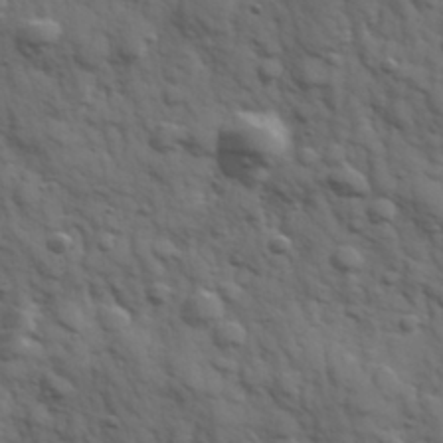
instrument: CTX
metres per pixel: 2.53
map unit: Hve
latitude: 31.8773
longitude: 150.3873
